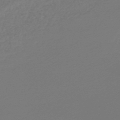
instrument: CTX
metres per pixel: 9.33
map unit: lHb
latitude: -47.6344
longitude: 66.1417
